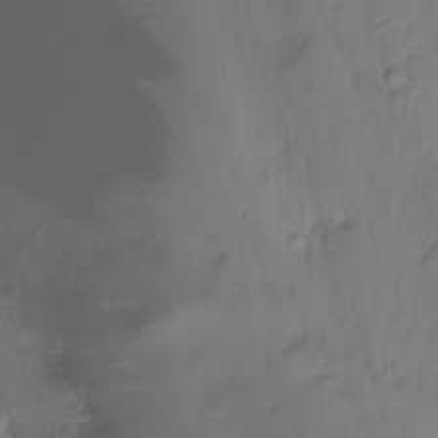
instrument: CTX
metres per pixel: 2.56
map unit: Nhu
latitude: -12.6708
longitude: -60.6490
